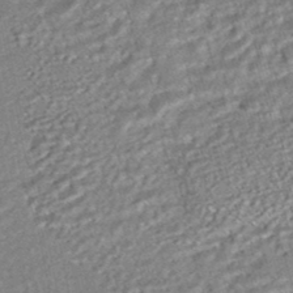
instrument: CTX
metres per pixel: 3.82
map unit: HNhu
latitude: -46.9919
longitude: 99.2565
